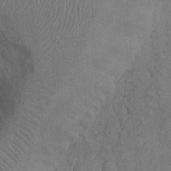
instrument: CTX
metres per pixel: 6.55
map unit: Ht
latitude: 0.7813
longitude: -13.6505
